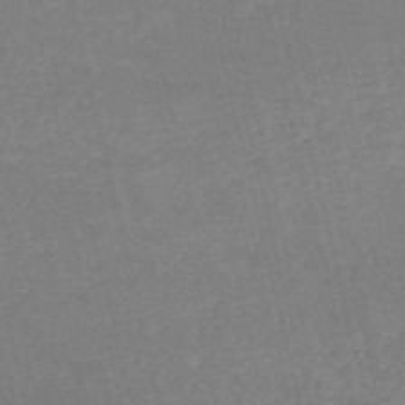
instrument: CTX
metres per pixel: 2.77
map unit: HNb
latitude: -53.5777
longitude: -37.0270
